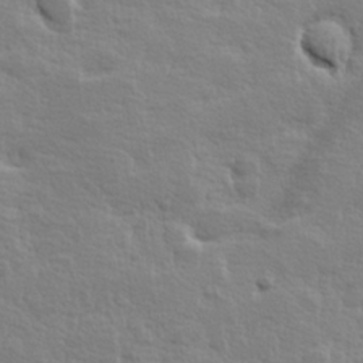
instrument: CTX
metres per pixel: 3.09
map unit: Hve
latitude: 25.2914
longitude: 144.7085
